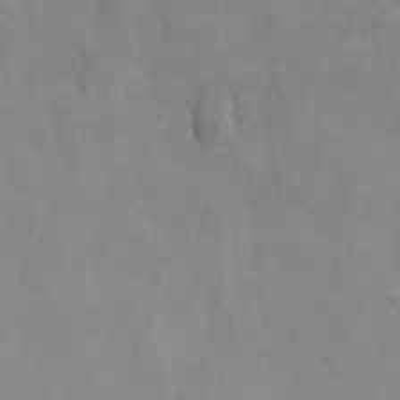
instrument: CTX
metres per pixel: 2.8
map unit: eHh
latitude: -8.1984
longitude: -68.0633
